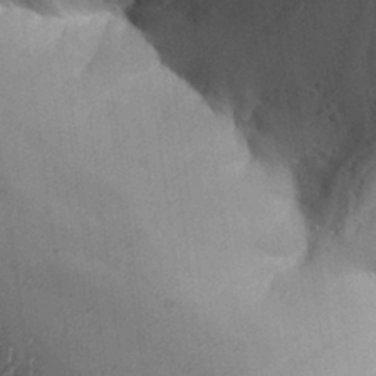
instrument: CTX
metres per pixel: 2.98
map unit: Aa
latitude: 31.3293
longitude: -133.0081
